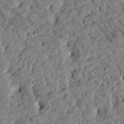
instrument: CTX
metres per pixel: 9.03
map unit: Htu
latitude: -2.9919
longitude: 175.4076
